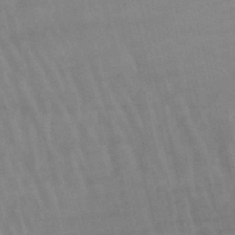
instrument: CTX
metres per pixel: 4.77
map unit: lHb
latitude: -48.6141
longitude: 70.6708
